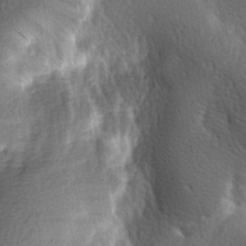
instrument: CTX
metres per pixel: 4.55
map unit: lAa
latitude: -7.1809
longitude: -124.2712
